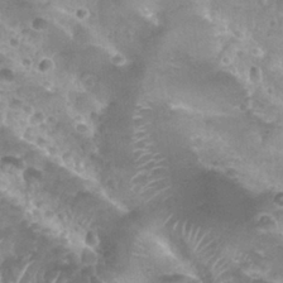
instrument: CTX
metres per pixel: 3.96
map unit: Nhu
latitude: 27.8395
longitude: -55.1214
